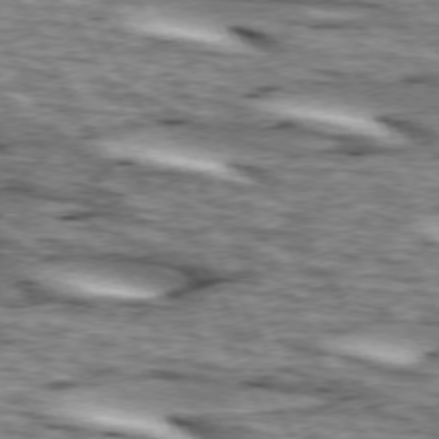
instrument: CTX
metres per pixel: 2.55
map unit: lApd
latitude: 73.6316
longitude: -55.2348
